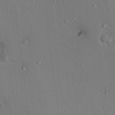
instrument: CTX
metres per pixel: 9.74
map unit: Nhu
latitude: 12.5924
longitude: -27.1592
